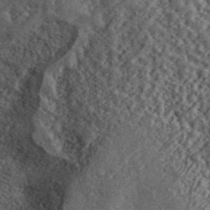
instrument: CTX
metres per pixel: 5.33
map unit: ANa
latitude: 44.7813
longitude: 46.1039
